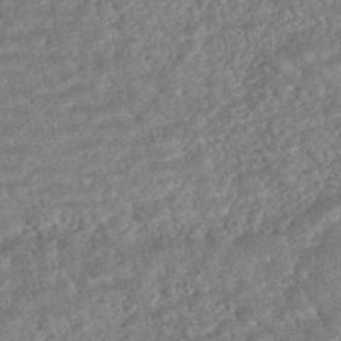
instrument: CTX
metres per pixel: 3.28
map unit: HNhu
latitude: -45.2943
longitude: 100.3117
